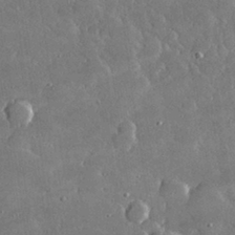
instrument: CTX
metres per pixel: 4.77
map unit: lHvf
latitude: 31.2537
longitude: -93.6127
